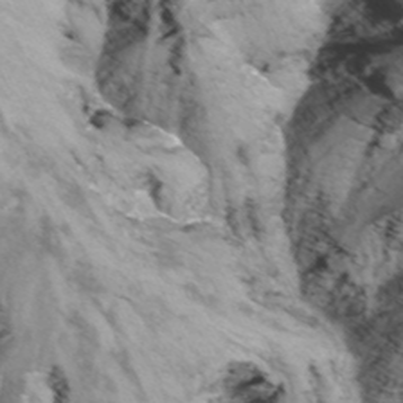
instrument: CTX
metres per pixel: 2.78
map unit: Nhu
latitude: -12.8408
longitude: -73.8395
